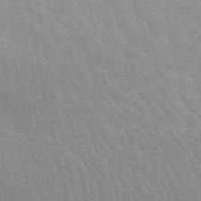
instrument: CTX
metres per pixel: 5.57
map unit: ANa
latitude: 45.9528
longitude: 25.9178
